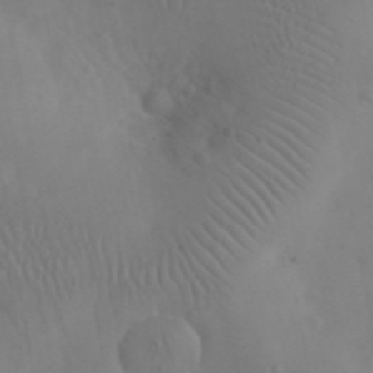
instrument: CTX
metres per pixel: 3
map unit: eHh
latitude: 25.6693
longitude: -66.8380
